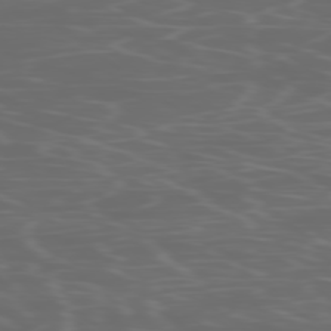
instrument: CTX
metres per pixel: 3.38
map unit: Ap
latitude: -78.0661
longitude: -75.8772
